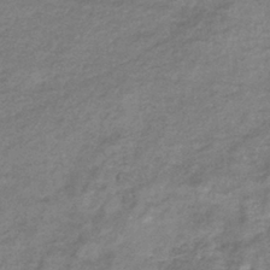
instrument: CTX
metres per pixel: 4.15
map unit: eHb
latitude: -37.1809
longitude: 76.1795
